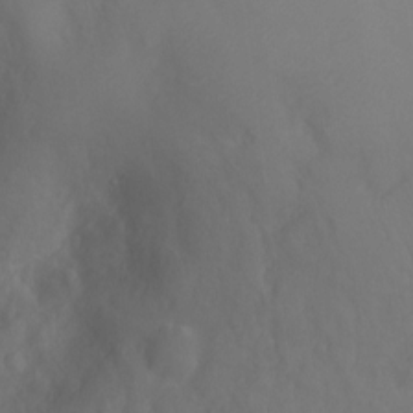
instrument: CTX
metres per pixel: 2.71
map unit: Ht
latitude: -1.2187
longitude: -33.6883
